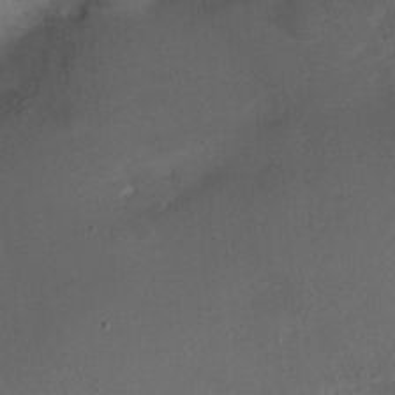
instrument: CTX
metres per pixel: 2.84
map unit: Ht
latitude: -1.3888
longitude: -15.1026
